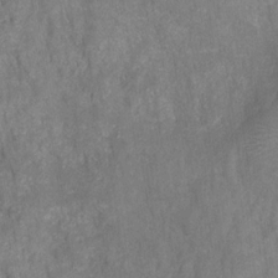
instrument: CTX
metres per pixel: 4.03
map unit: HNhu
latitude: -28.2173
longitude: 73.3698
